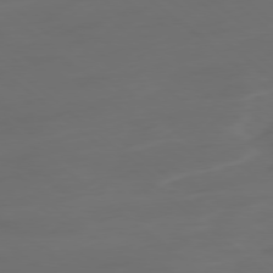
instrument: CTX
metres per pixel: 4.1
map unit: Ap
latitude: -79.3320
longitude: -61.1025
